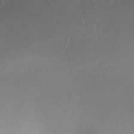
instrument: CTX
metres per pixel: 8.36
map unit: Ht
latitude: -6.4629
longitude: -19.6127
